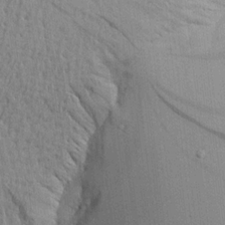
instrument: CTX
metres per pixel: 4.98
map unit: Aa
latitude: 20.0822
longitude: -144.1200
